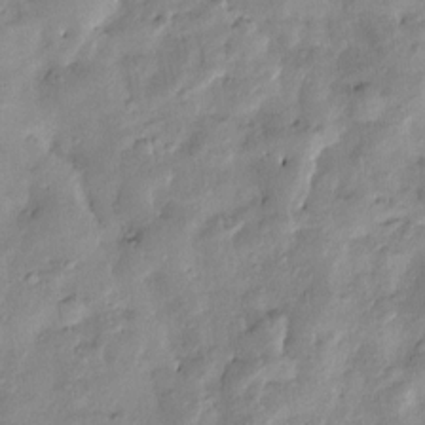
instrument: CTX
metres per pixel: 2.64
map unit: Htu
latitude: -9.4454
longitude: 176.6707
